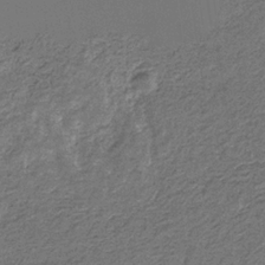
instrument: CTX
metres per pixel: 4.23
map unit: eHb
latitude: -30.7463
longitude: 69.8422
